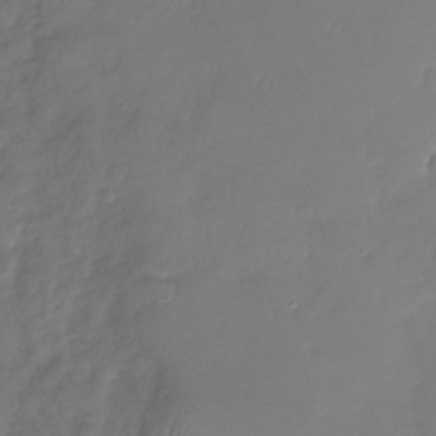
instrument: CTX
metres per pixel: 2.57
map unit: Nhu
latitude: -28.6896
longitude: -61.3481
